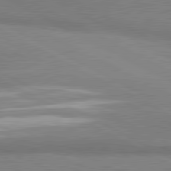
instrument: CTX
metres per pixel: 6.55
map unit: lApd
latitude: 81.1781
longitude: 163.4643
